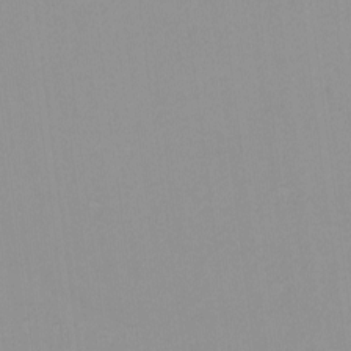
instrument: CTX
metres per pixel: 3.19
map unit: lHvf
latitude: -12.6708
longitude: -104.3279
